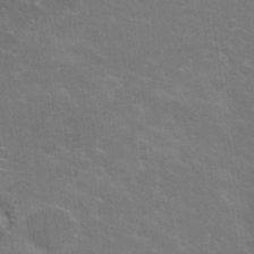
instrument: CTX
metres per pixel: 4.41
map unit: Hto
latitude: 20.8002
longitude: -39.9717
